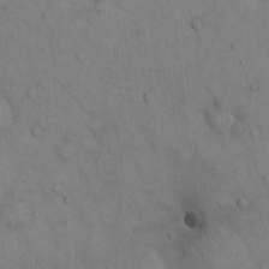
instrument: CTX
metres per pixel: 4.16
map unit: Hto
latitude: 12.1200
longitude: -59.6316
